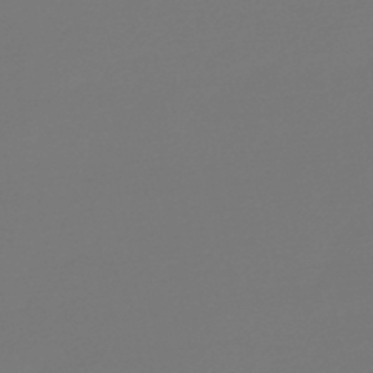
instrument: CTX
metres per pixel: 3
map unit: lHb
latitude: -46.1794
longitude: 59.4454
